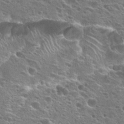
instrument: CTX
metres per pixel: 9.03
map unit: Hto
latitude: 24.8569
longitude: -45.7072
